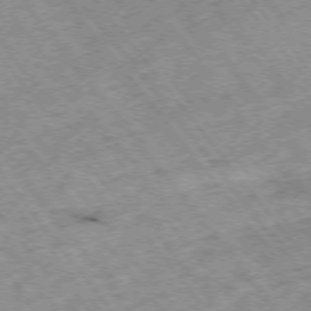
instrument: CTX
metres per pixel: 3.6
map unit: Hpe
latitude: -75.3321
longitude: -18.4790
